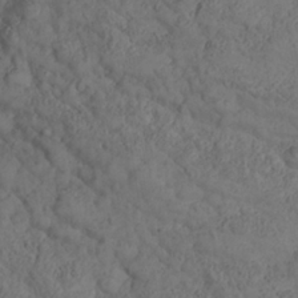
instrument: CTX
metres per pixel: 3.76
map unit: Nhe
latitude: -36.8974
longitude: 138.5196
